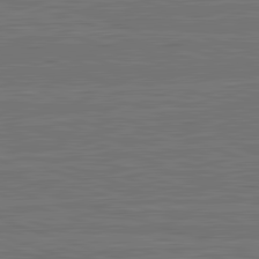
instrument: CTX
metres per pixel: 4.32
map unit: lApd
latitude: 82.8569
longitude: 174.5762
